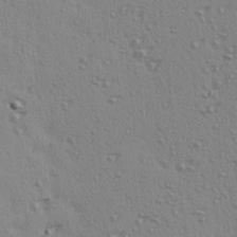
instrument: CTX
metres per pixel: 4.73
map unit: Ave
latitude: 15.0459
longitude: -105.3671
